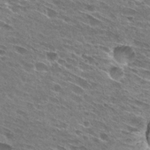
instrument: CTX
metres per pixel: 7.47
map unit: Hto
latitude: 28.1767
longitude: -43.6127
